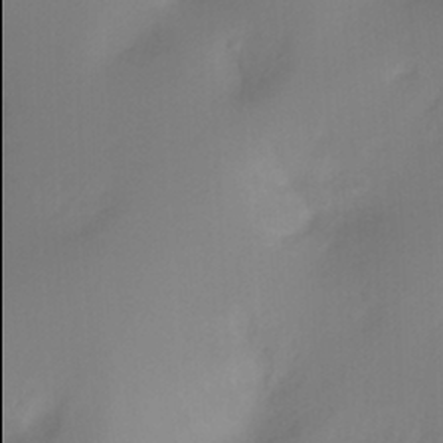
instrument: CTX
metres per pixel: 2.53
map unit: Ht
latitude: -11.6911
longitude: -45.9906
